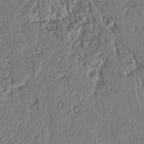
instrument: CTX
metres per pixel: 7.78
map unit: lAvf
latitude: 2.3656
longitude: -105.9528
